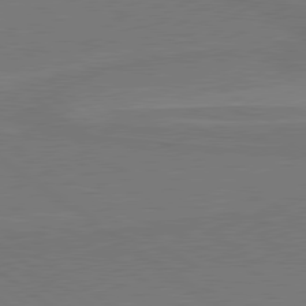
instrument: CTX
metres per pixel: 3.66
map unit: lApd
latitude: 79.9339
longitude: 163.8989
